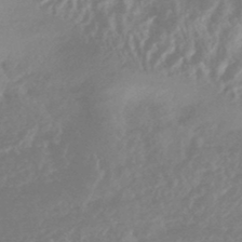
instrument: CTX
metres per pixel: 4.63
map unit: HNhu
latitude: -45.0675
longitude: 91.5022
